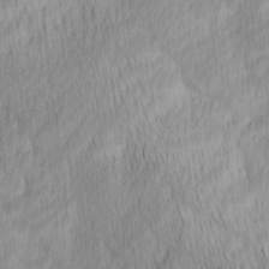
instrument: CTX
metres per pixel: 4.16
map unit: Ave
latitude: 13.1403
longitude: -106.3089
